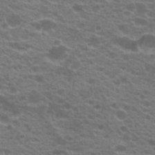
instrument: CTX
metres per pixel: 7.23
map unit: Hto
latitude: 21.8395
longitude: -37.2348
